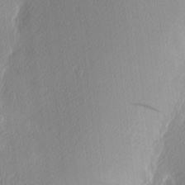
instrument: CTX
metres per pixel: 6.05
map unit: Nhu
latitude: 2.7813
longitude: -75.9906
